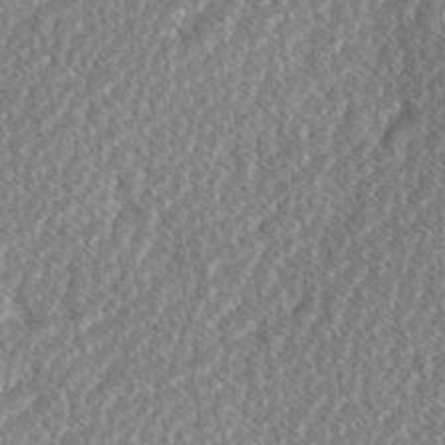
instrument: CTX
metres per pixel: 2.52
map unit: Hve
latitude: 1.5371
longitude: -123.7639
